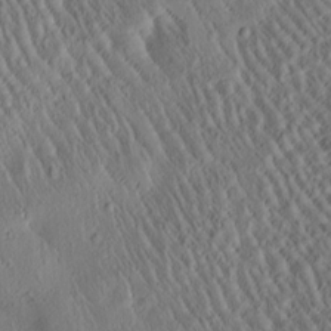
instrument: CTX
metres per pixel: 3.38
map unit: Htu
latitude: -0.9353
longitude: 171.6155
